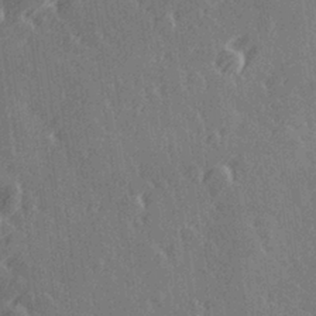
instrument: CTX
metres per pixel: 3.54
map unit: Hve
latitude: 27.1403
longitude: 145.9556
